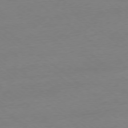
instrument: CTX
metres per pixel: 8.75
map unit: Ap
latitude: -78.4440
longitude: -95.8206
